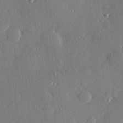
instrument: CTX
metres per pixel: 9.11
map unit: Hve
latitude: 28.4223
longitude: -91.3671
